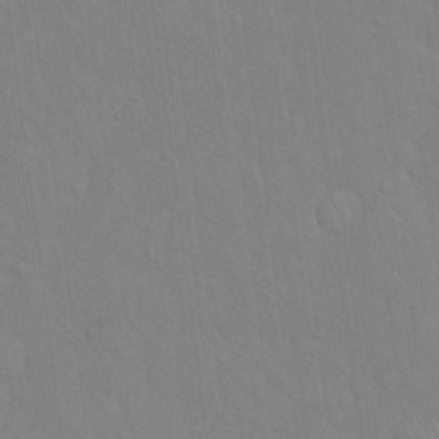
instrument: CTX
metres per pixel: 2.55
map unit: Hto
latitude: 16.0633
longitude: -57.7638
